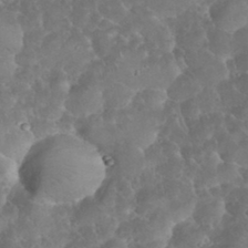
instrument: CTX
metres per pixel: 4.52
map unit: eHh
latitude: 34.9513
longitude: -64.5357
